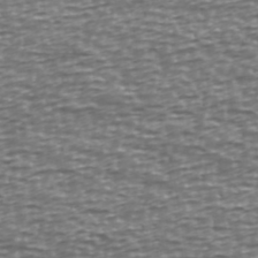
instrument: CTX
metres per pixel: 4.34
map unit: Ave
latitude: 40.4412
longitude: -113.0458
